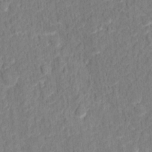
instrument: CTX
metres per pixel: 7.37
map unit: Hto
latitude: 12.4601
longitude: -38.3278
